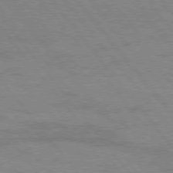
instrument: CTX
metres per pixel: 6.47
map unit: Hpe
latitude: 75.3860
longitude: -143.8017
